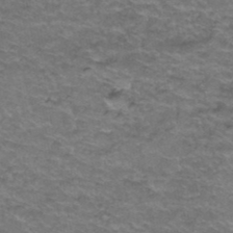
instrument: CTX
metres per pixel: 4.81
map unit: Hto
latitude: 38.7813
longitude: -42.8191
